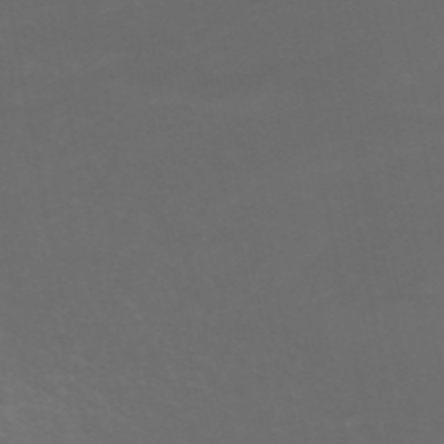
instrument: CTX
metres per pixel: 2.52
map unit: ANa
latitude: 42.8947
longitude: 23.4455
